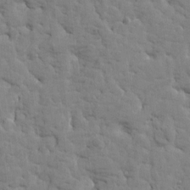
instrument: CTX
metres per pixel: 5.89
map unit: Htu
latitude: -1.8234
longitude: 179.8044
